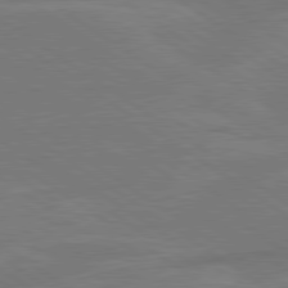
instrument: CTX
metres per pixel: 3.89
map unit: lApd
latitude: 79.6316
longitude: -125.1970
